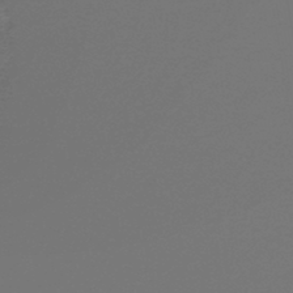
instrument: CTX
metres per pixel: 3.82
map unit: lHb
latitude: -46.2550
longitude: 72.0661
